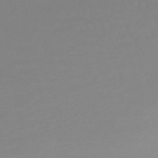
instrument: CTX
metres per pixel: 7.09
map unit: lHb
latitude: -44.4818
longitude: 61.2187
